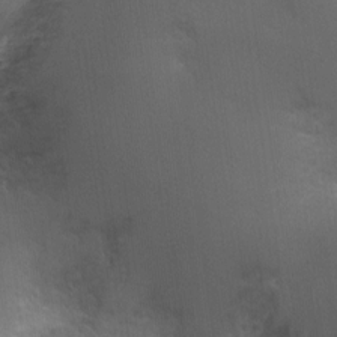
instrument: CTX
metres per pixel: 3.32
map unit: Nhu
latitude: 3.9717
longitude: -17.3859
